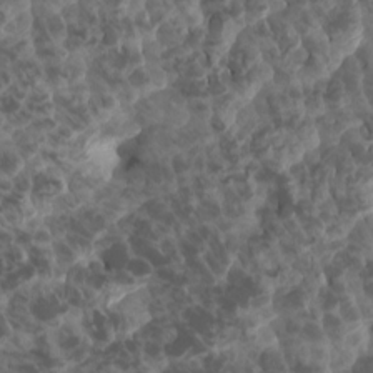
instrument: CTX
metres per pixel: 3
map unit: eHh
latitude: -0.9731
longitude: 14.5952
